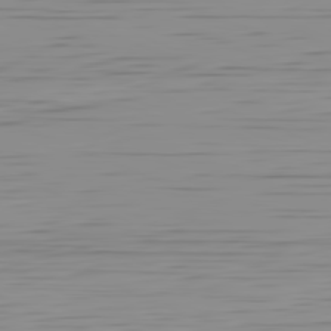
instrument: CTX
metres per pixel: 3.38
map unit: Hpe
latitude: -82.2361
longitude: 16.5385
